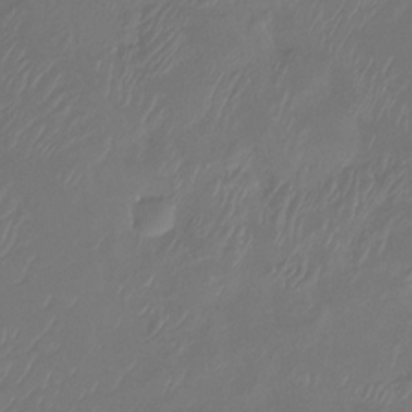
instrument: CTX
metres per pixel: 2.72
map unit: Htu
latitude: -14.1039
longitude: -49.3104
